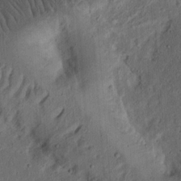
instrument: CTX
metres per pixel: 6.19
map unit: Ht
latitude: 13.8772
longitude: -74.4412
